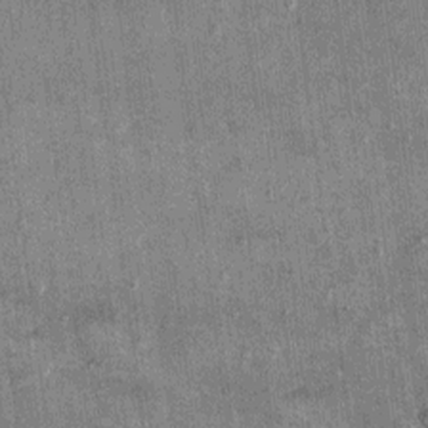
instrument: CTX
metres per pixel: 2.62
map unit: Hto
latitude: 10.8002
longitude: -36.2711
